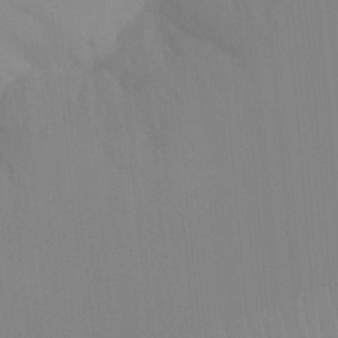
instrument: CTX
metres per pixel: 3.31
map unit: Ht
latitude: -8.1795
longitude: -31.2915
